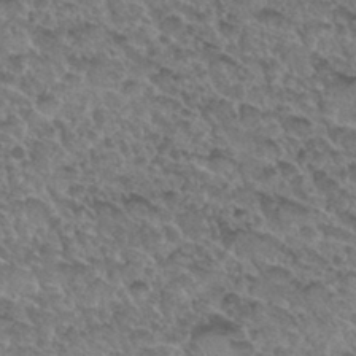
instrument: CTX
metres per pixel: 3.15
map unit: Hto
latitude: 32.1578
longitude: -47.9339
